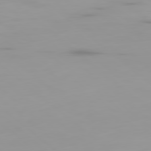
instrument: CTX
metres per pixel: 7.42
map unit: Ap
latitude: -79.8233
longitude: -69.1214
